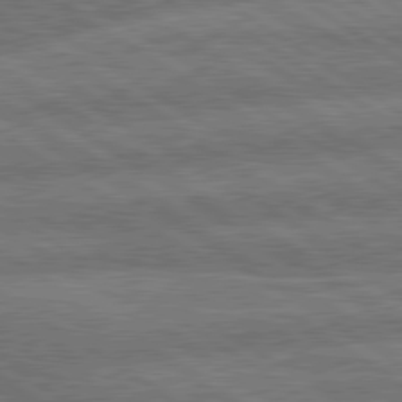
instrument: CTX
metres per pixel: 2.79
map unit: lApd
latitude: 79.9150
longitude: -161.6505
